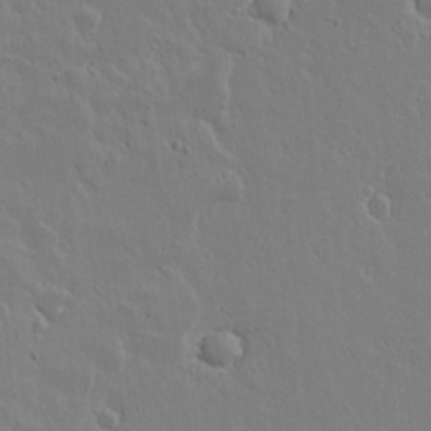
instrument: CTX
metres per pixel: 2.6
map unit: lAvf
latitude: 15.2159
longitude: -126.1578
